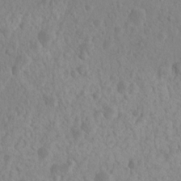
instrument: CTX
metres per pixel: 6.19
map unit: Nhu
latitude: 6.8947
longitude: -19.9339
